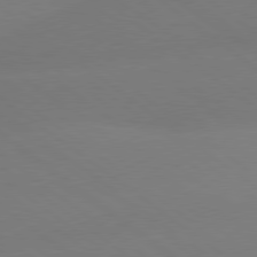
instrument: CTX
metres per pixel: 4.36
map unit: lApd
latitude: 79.1592
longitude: -150.8569
